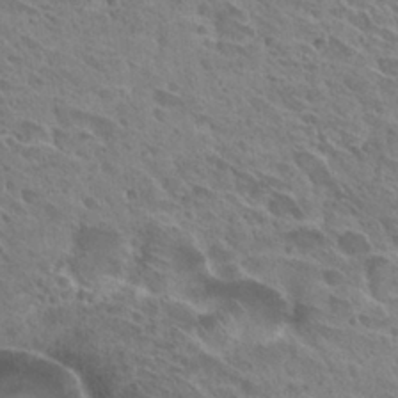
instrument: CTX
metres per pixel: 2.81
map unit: Hto
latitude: 28.9513
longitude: -39.2726
